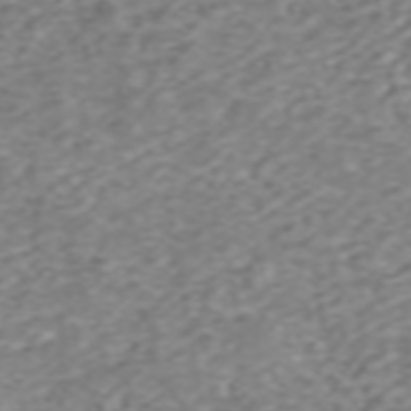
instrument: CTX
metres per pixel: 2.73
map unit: ANa
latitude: 45.5371
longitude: 22.1039
